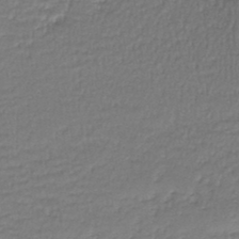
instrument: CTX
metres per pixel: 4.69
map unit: lHb
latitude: -44.2362
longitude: 58.5762
